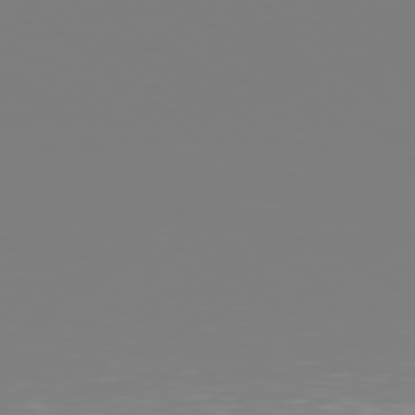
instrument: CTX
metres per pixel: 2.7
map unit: Hpe
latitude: 78.1389
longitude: -135.4615
